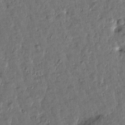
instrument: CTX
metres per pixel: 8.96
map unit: Htu
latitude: 0.1766
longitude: -179.4049
